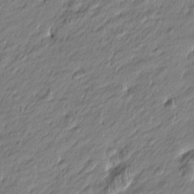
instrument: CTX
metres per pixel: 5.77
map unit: Htu
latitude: -5.3131
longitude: 176.9731
